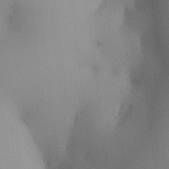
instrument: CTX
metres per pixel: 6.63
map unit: lAa
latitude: 3.1592
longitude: -116.8191
